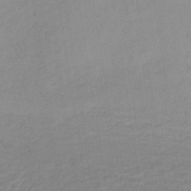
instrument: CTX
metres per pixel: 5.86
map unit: lHb
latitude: -33.8989
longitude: 64.6330
